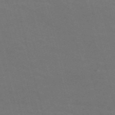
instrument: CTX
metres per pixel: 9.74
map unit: Nve
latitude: -58.9919
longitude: 63.5588
